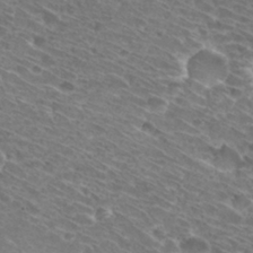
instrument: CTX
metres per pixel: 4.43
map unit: Hto
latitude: 30.6869
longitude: -44.0633
